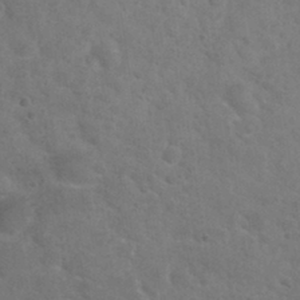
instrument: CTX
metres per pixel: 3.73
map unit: Nhu
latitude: 30.5357
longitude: -48.9892
